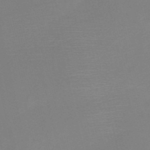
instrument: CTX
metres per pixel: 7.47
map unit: HNb
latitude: -51.4265
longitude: -46.1389
